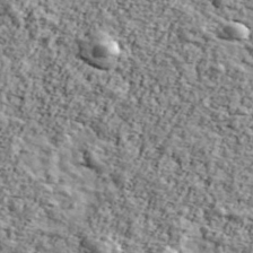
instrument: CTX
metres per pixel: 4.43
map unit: Ave
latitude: 43.1592
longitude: -110.8569
